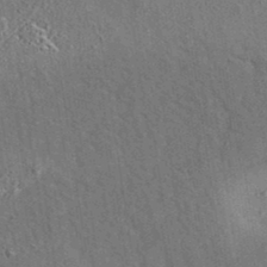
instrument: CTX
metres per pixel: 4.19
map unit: eAb
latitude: 35.6505
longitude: 114.4629
